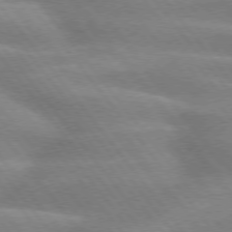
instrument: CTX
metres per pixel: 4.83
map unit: lApd
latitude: 74.8380
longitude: -58.5924
